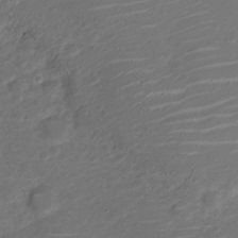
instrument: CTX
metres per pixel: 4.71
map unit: Nve
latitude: -20.1794
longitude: 104.9541
